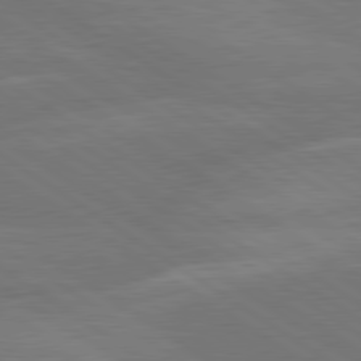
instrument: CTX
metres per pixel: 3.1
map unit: lApd
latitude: 79.8773
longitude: -125.1970
